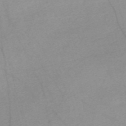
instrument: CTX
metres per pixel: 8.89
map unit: Nve
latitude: -57.2754
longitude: 61.0864
